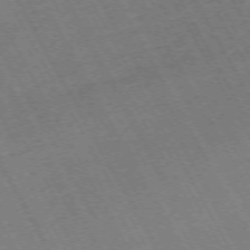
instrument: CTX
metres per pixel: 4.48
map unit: Hpe
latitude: -72.3495
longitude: 11.2565
